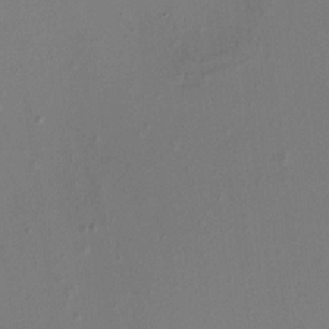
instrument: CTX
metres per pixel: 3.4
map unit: HNhu
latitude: 7.2159
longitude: -0.1577
